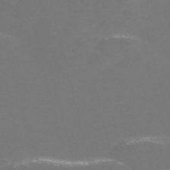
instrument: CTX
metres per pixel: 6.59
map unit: Nve
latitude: -57.0486
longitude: 52.5006
